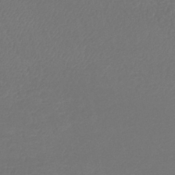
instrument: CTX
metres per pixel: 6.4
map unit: lHb
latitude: -43.1620
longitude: 69.0108
